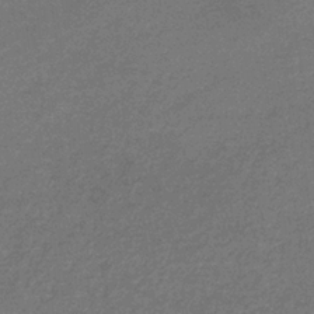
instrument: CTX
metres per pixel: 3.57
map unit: lHb
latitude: -32.8597
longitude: 69.0675
